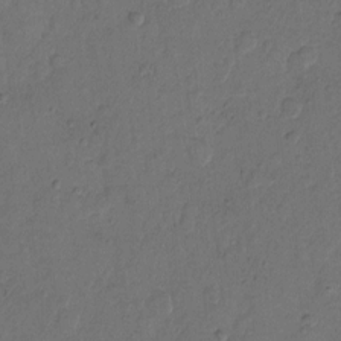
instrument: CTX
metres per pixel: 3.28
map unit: Hto
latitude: 6.9514
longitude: -61.8772
